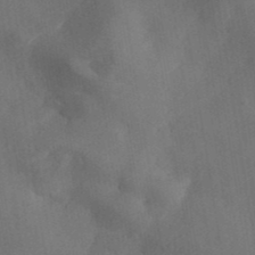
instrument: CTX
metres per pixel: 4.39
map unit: ANa
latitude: 39.1781
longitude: 29.3888
